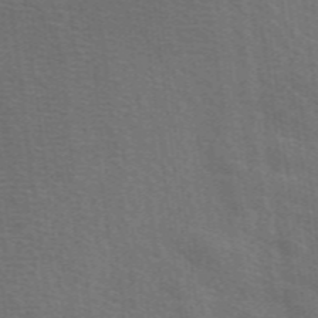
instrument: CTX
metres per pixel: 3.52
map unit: eAb
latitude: 50.8191
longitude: 113.2943
